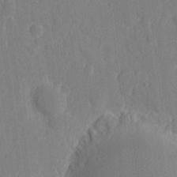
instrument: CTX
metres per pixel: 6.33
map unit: eHh
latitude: 6.6679
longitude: -73.1781
